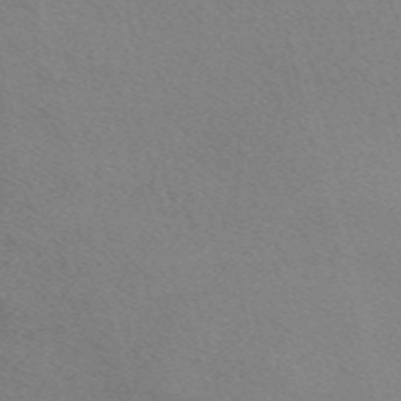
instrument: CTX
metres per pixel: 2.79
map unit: Nve
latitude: -57.1053
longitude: 60.5385
